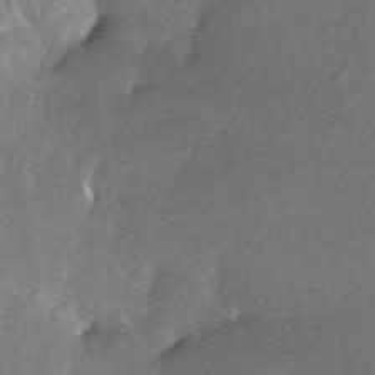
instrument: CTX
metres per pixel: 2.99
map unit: Nhe
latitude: -27.9556
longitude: -110.4790
